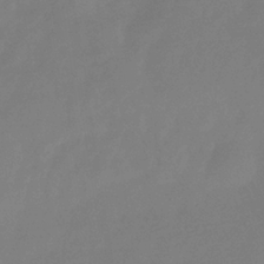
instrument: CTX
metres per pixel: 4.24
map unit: eHb
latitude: -34.4062
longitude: 78.7274
